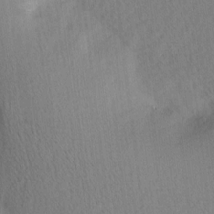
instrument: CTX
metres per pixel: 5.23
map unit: Ave
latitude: 12.2901
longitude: -107.1214
